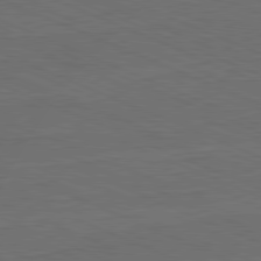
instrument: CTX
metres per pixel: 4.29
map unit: Hpe
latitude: -82.0850
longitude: 19.7478
